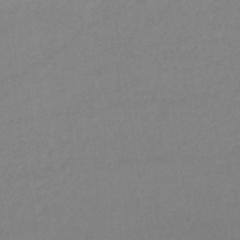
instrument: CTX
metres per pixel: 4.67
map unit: lHb
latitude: -42.4440
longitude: 66.8975
